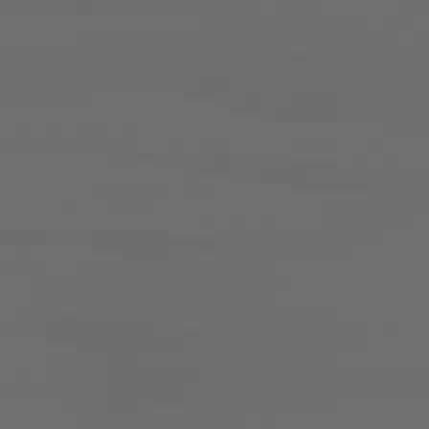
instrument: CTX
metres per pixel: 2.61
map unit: lApd
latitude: 79.1026
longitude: -135.8394
